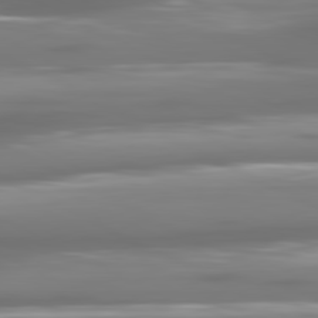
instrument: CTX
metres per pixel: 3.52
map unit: lApd
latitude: 80.9325
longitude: -138.7435
